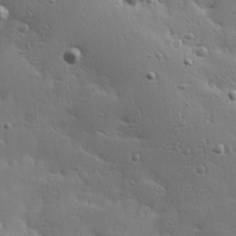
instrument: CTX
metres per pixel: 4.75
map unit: Hve
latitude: 23.3482
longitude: -96.4601
